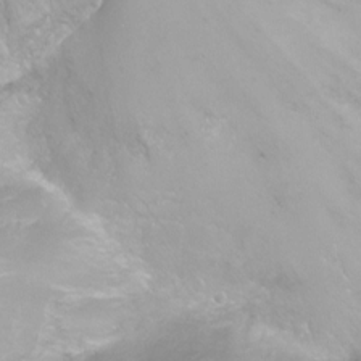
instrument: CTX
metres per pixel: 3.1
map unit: Ht
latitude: 2.2900
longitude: -34.1011
